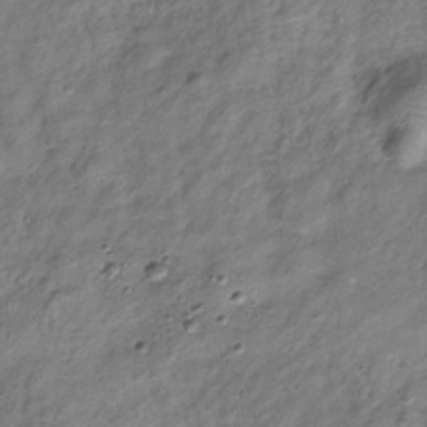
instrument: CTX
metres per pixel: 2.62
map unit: Hve
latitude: -32.8030
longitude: 89.1242
